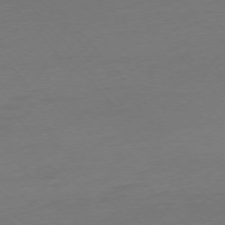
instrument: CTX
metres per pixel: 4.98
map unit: Ap
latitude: -75.8612
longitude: -71.1781
